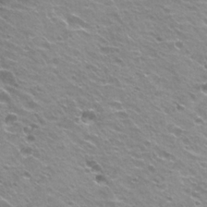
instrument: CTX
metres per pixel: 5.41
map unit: Hto
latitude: 22.6868
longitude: -32.3467
